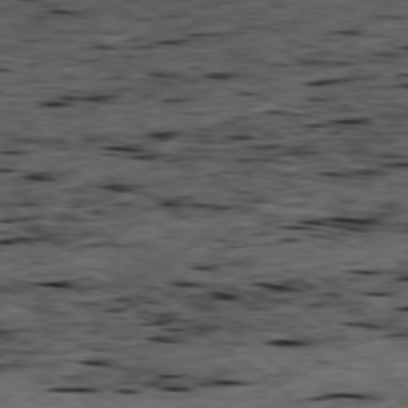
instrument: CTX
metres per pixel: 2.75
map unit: Ap
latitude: -79.4454
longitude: -91.4426
